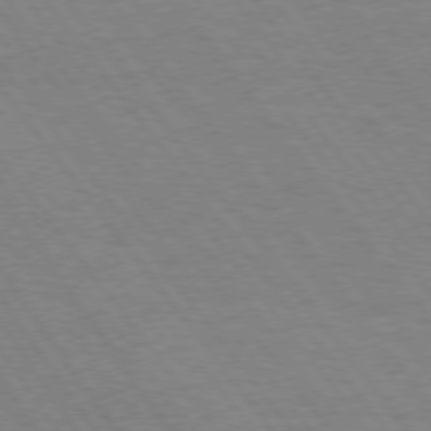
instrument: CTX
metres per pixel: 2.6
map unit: Hpe
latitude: 74.7435
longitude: -136.8380
